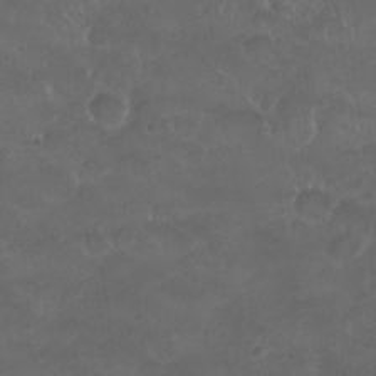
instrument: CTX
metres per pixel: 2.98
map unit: Nhu
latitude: 26.4790
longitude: -52.6680
